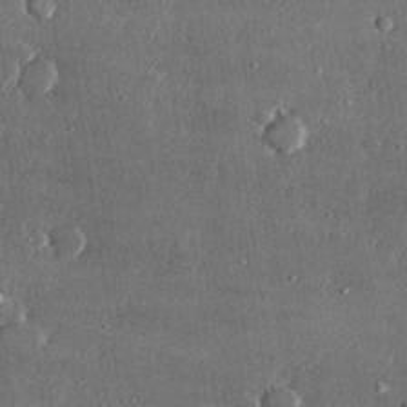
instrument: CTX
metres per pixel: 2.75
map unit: lHvf
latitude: 31.0270
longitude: -89.6316
